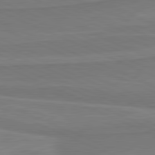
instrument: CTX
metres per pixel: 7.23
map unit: lApd
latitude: 81.5938
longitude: 169.0675
